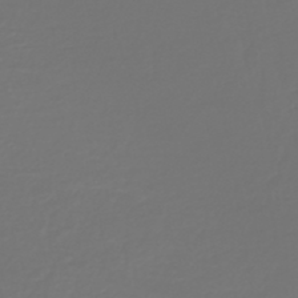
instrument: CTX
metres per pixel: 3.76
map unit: HNb
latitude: -46.9541
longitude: 54.6897
